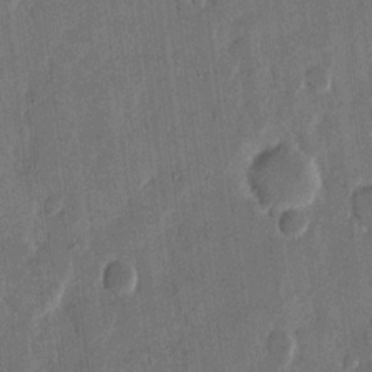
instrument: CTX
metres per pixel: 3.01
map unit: eHh
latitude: 13.3104
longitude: -68.7057
